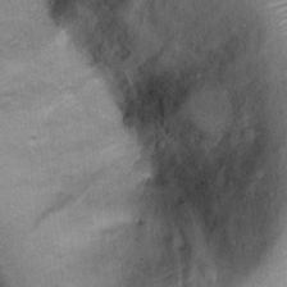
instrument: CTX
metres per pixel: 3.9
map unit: Ht
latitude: 14.5357
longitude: -40.6868
